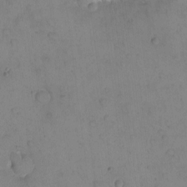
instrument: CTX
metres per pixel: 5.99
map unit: eHh
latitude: -9.7666
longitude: -65.8772
